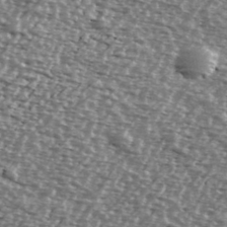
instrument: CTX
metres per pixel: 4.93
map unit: Ave
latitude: 38.8380
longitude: -112.3467
